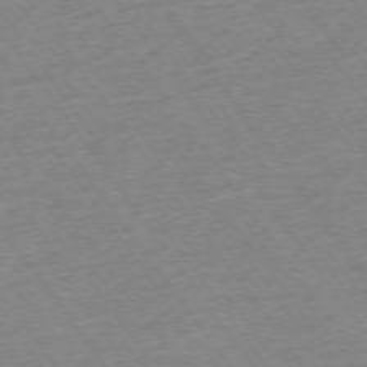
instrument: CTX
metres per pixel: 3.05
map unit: Ap
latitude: -74.7275
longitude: -88.9136
